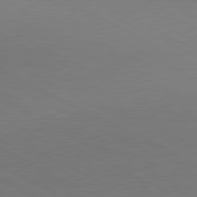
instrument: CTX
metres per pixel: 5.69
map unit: lApd
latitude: 80.8758
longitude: 139.5588
